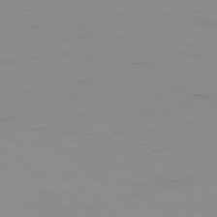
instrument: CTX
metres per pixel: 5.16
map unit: Hpe
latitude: -78.7463
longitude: 13.0487
